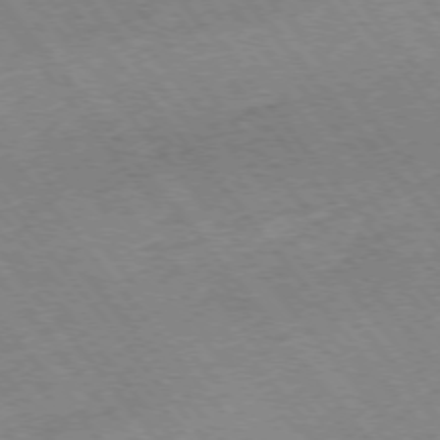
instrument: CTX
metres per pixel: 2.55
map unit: Hpe
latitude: -75.6344
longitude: -17.1970
